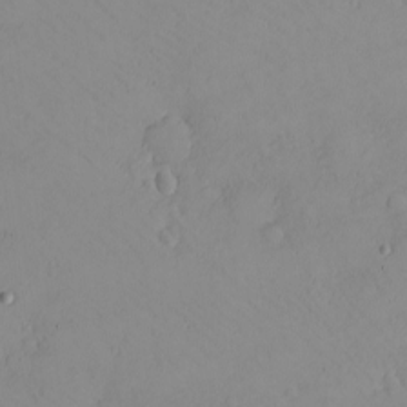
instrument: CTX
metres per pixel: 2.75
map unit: eHh
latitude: -8.1039
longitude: -69.6316
